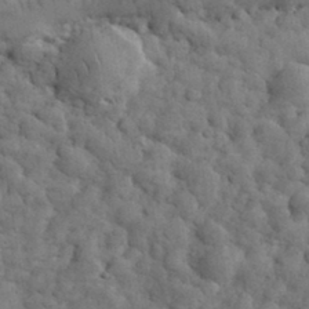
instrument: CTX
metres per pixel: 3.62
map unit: eHh
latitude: 33.4993
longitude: -67.3670
